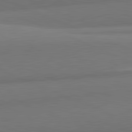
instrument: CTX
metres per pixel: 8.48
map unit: lApd
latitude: 82.1577
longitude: 153.7666
